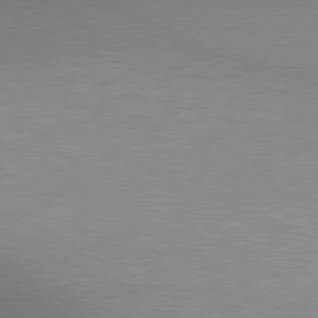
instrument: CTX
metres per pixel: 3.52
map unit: lApd
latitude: 80.5168
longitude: 131.9745
